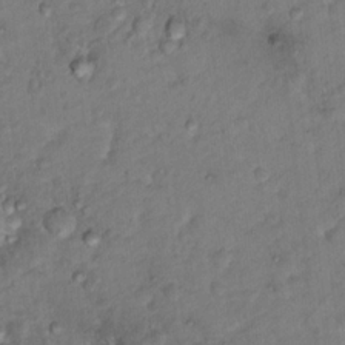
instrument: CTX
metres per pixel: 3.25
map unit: Hto
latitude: 15.3104
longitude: -30.4601
